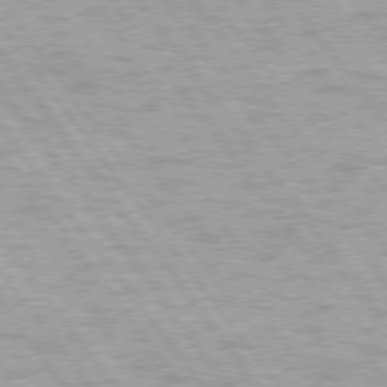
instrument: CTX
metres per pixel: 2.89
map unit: lApd
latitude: 74.8002
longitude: -48.4412
